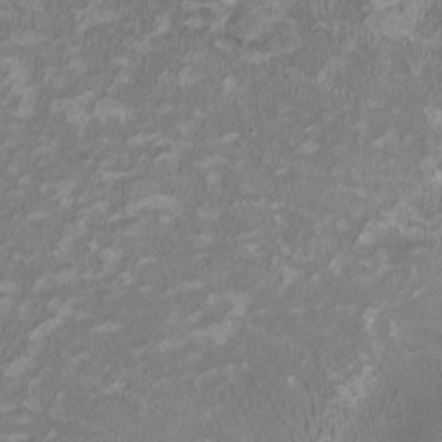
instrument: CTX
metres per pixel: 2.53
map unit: HNhu
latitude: 1.9717
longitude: -3.0836
